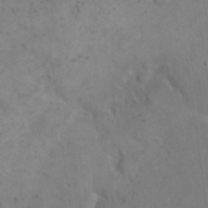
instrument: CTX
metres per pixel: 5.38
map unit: eHh
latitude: 19.2726
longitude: -63.8584
